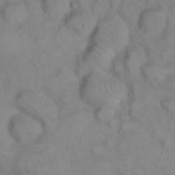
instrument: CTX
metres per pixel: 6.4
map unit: eHh
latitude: 22.6490
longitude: -62.0444
